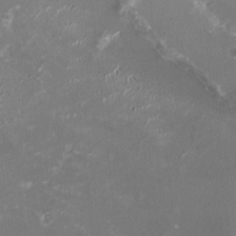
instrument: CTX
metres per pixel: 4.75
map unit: HNhu
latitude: 1.4993
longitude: -3.4615
